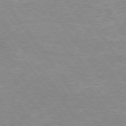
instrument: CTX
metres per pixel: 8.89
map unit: Hpe
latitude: 74.8002
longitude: -150.6301
